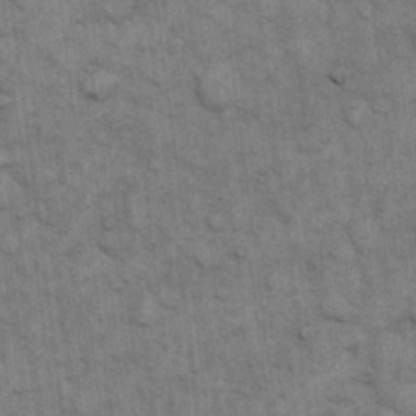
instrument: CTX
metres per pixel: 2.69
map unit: eHh
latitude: 15.0459
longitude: -65.5182
